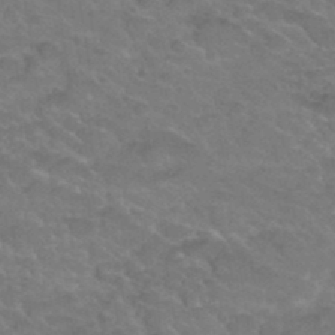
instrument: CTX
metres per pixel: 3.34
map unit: Hto
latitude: 35.8016
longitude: -49.9717
